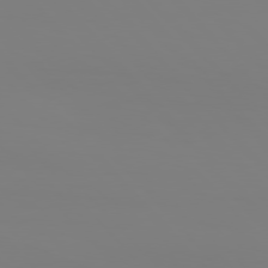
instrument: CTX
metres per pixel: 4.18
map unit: Hpe
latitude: 76.9891
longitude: -160.9325
